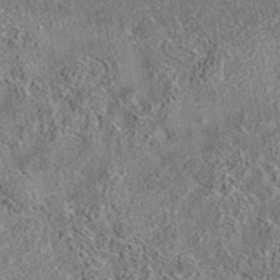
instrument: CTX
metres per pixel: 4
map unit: eAb
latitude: 35.8205
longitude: 113.6722
